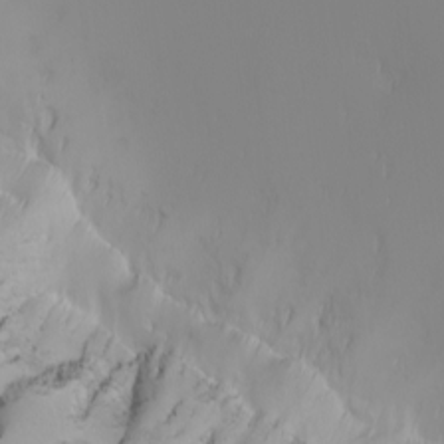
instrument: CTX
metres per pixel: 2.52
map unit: Nhu
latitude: -4.2739
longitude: -90.1767
